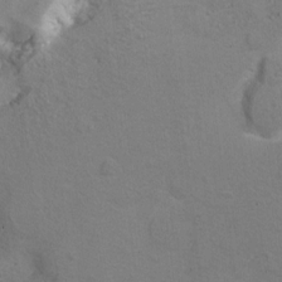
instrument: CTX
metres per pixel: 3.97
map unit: Hto
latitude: 9.0081
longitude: -31.5371
